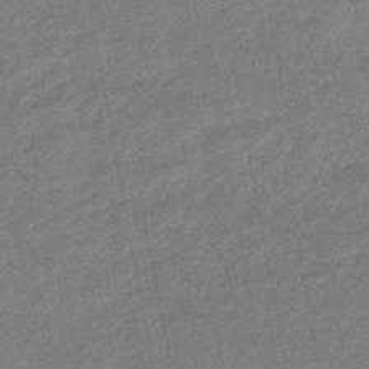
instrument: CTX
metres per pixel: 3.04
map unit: eHb
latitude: -46.2361
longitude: 85.6910
